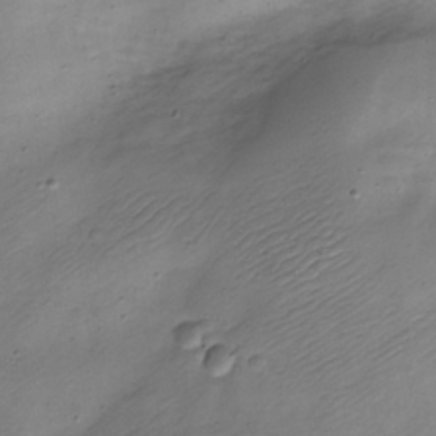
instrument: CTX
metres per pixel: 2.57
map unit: Nve
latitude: -23.0676
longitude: 106.5385
